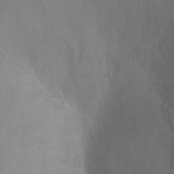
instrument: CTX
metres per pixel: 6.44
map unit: Ht
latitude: 2.5357
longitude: -34.2522
